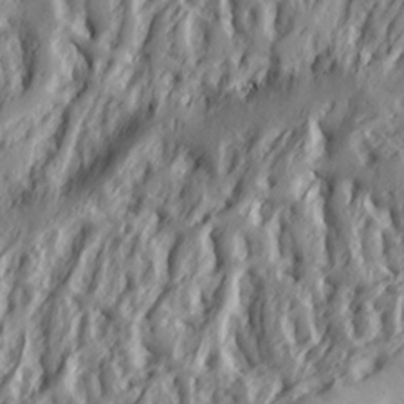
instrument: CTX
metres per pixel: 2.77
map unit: Ht
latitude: 7.3671
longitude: -77.9717
